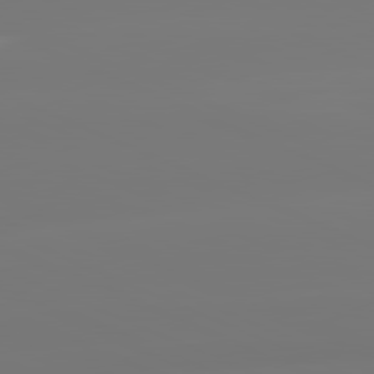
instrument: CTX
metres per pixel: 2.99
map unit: lApd
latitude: 81.5182
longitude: -149.8205
